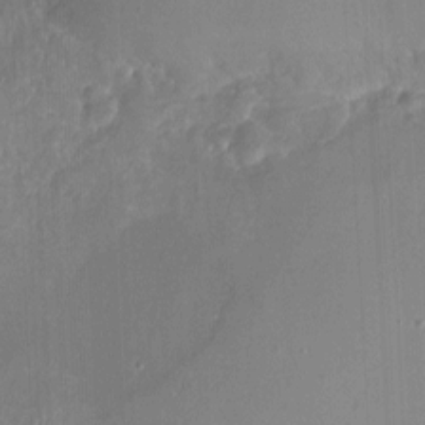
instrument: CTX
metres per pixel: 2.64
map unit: Nhu
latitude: -16.4062
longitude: -58.0255
